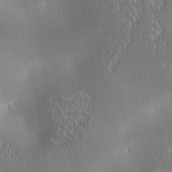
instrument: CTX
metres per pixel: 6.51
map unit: lAa
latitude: 0.9891
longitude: -116.4412
